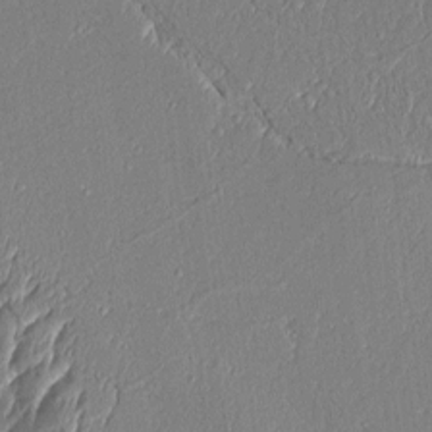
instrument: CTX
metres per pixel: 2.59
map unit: Aa
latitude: 9.0648
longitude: -130.9892
